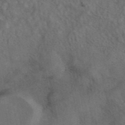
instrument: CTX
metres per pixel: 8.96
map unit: eAb
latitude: 42.6868
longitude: 108.5952
